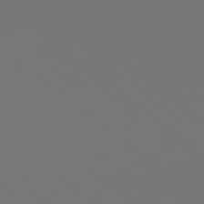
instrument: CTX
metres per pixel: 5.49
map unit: Hpe
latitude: 78.5924
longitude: -174.7246
